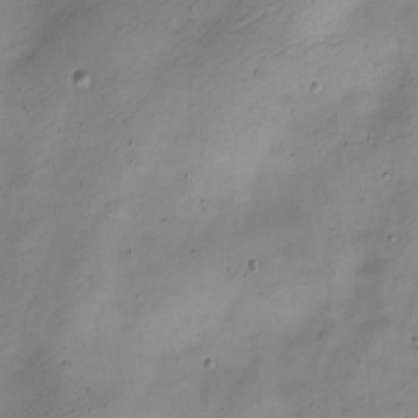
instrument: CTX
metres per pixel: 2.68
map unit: Nve
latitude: -23.2943
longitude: 106.5763
